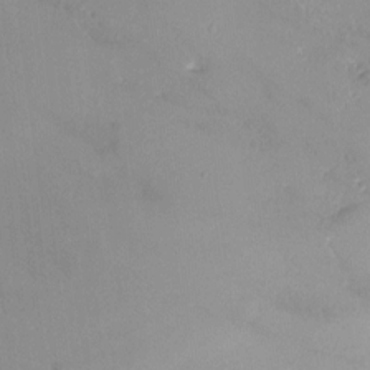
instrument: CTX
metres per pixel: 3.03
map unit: HNhu
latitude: 6.7057
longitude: 1.1809
